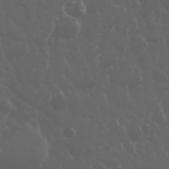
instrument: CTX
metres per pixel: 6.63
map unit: eHh
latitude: 33.8016
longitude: -59.5749
